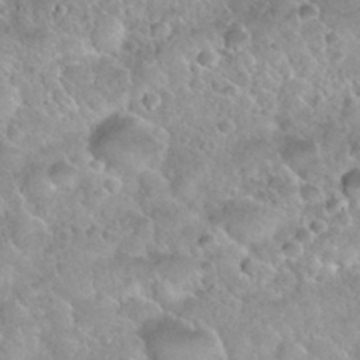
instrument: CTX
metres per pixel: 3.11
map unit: Nhu
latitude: 29.9339
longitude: -54.0255
